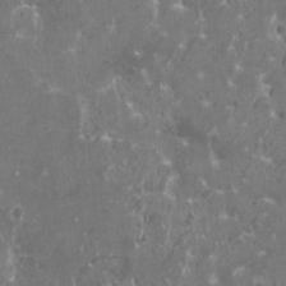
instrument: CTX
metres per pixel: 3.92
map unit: HNhu
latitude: 0.8002
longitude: 6.8219
